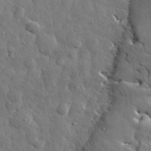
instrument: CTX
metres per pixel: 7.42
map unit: eHh
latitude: 32.7057
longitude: -79.4427
